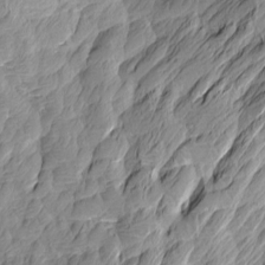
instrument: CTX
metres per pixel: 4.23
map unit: Htu
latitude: -3.4832
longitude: -175.7828
